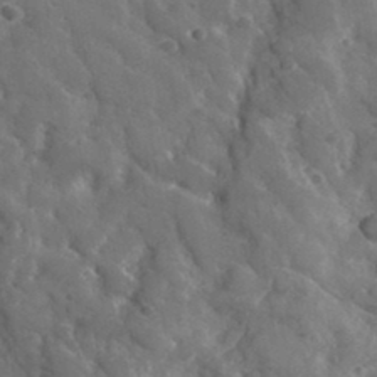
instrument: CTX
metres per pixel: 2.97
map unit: lHvf
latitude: 36.6302
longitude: -90.5735
